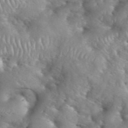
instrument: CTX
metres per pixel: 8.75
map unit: eHh
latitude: 40.2333
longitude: -57.0080
